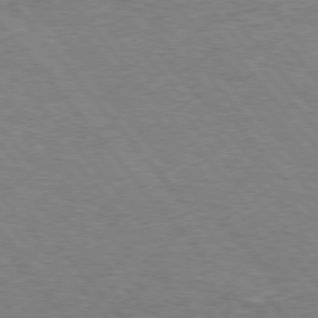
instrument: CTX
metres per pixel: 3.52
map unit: Hpe
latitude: 75.6505
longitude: -135.4237
